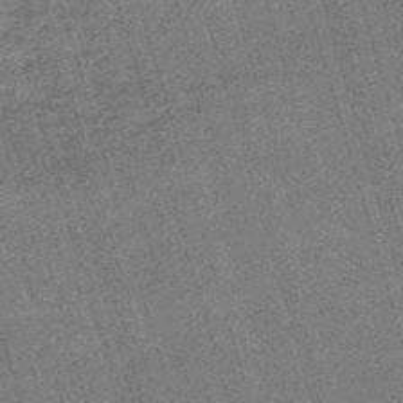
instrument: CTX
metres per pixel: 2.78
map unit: lHb
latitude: -45.7100
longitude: 77.7667
